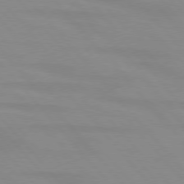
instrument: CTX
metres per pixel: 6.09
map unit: lApd
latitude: 76.1577
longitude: -84.2523
